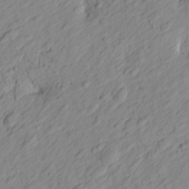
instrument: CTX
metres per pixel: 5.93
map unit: Htu
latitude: -0.8975
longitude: -175.1403
